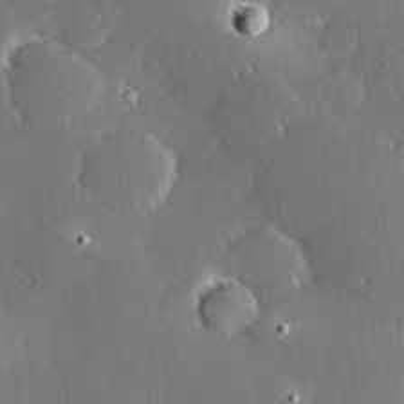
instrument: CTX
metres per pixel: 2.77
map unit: Hve
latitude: 28.0633
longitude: -93.5371
